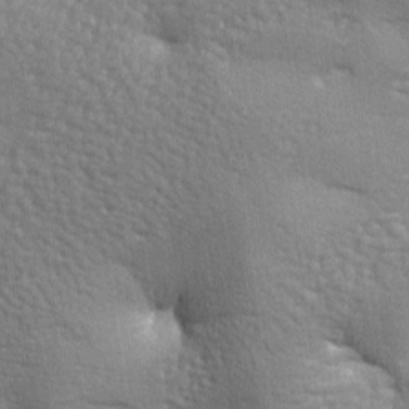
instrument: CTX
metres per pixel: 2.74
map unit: lAa
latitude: -7.8233
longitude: -125.9528
